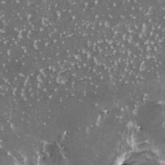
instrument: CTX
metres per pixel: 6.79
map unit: HNhu
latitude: 2.6490
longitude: 6.0472
